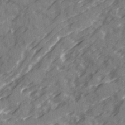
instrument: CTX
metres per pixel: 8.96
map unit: Ave
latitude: 20.2145
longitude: -131.3482
